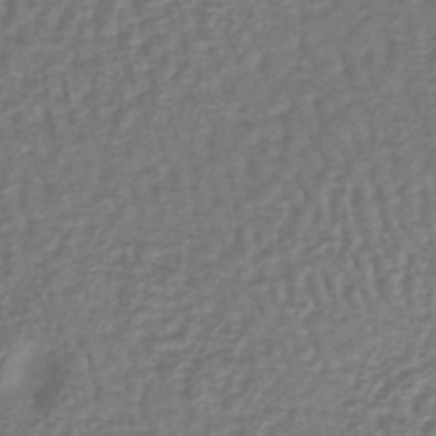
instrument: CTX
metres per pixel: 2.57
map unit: lHb
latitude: -38.3118
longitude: 63.8611
